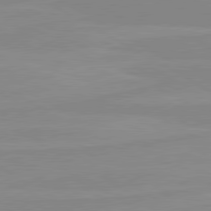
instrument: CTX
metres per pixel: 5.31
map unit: lApd
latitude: 80.5168
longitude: -176.1955
